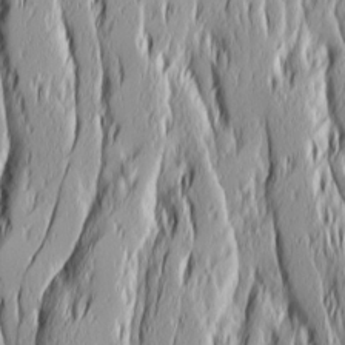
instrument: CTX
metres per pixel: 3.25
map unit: Ave
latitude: 14.2712
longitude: -132.1956
